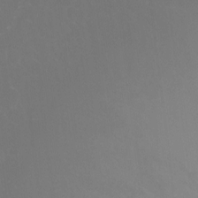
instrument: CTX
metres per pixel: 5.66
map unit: Ht
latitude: -8.9731
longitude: -33.5182
